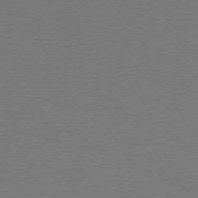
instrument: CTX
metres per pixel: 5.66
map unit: Ap
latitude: -75.6533
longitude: -94.3656
